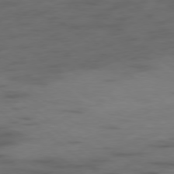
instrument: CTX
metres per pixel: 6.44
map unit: Hpe
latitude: -79.0108
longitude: -18.7624
